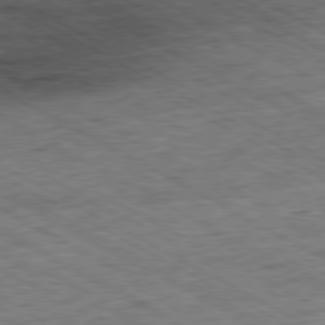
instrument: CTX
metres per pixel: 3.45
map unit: Ap
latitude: -80.4629
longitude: -85.2348
